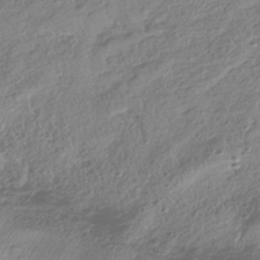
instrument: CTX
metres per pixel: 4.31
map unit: HNhu
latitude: -40.8030
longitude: 98.3684
